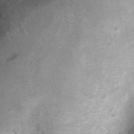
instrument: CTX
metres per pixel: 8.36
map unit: Ht
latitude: 4.6490
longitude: -29.6694
